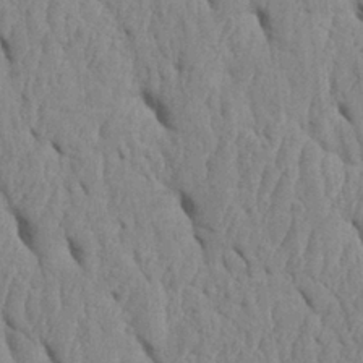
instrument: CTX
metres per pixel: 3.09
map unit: Htu
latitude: 1.9150
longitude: 148.8030
